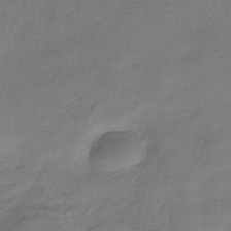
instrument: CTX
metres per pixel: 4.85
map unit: HNhu
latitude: -39.9367
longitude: 103.6911
